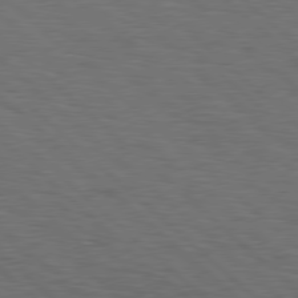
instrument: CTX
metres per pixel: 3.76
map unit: Hpe
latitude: 78.1200
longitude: -155.6505
